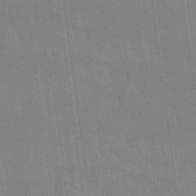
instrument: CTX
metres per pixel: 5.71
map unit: Ht
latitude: -4.7463
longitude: -14.4790
